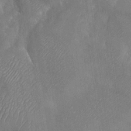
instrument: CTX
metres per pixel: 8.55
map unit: Nhu
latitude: -28.2362
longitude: -58.1956
